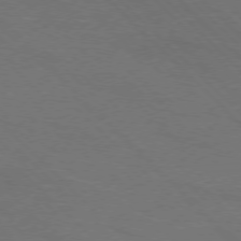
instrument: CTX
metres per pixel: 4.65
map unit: Ap
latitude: -77.7856
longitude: -69.3860
